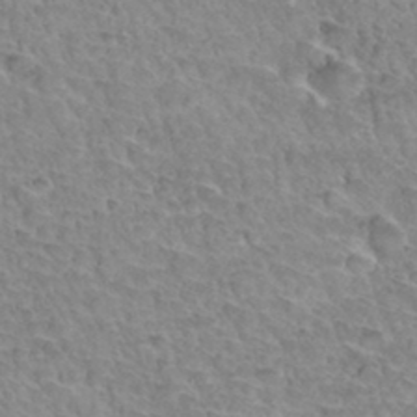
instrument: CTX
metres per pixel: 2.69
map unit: Hto
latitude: 34.7813
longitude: -46.1956
